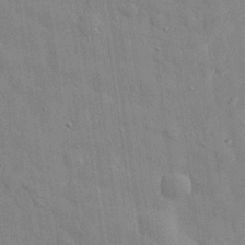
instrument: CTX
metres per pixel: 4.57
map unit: eHh
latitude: 28.9513
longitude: -74.8191
